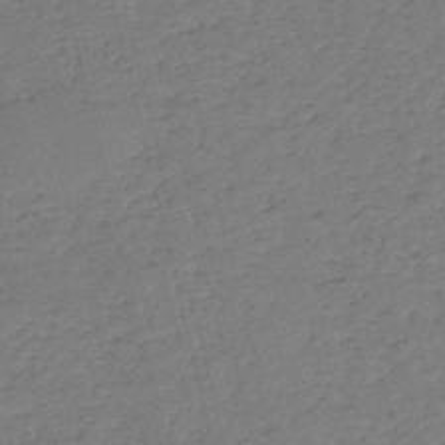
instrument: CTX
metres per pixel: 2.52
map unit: HNb
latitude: -53.7477
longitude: -39.5182
